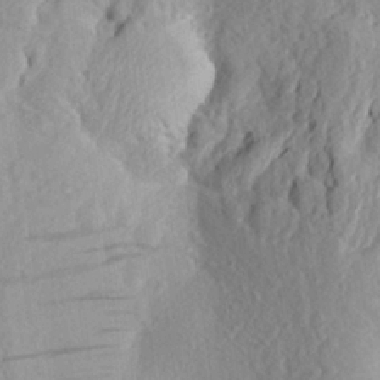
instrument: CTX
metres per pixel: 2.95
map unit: Aa
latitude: 23.4804
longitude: -149.6694
